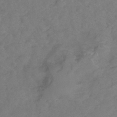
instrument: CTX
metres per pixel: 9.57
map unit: Hto
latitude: -2.9541
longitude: -34.0255
